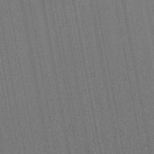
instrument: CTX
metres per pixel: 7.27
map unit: HNb
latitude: -47.5588
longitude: -46.7058
